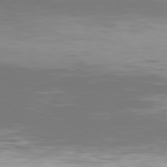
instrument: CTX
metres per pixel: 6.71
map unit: Hpe
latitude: 76.5168
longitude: -135.8394
